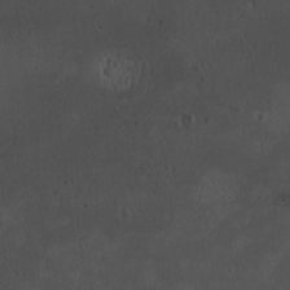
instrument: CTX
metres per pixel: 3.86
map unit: HNhu
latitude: 4.1956
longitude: 5.0297
